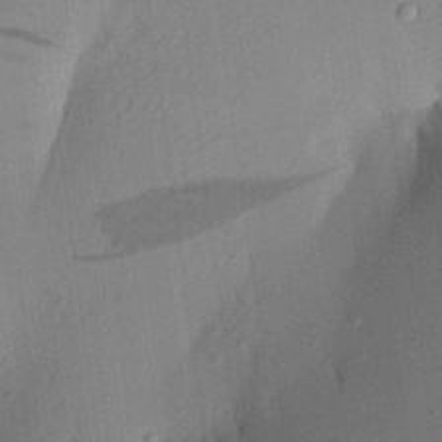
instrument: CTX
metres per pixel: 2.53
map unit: Aa
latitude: 21.6694
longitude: -147.3482
